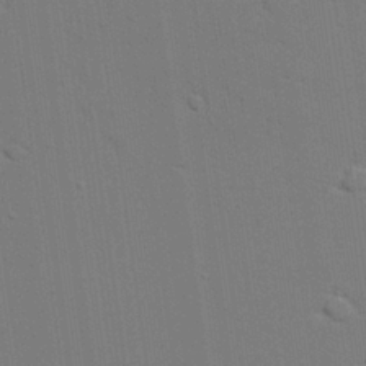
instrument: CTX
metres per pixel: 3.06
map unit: lAvf
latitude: 27.6127
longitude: -108.5923
